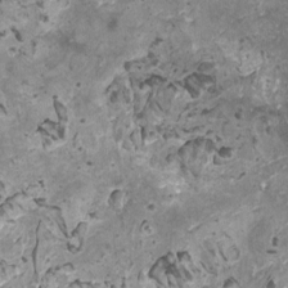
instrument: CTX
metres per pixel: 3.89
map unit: HNhu
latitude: 0.1766
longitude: 2.1794
